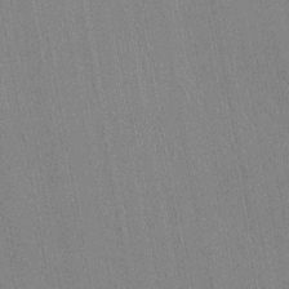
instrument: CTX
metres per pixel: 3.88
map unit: Nhu
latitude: -11.5777
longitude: -22.1011
